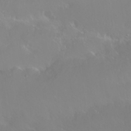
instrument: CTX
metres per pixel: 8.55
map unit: Nhu
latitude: 25.7449
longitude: -58.6868
